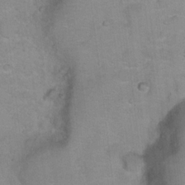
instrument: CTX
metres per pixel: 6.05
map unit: Hto
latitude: 16.6302
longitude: -38.9891
